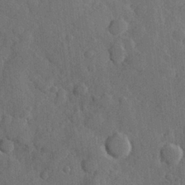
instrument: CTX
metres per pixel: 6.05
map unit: Hve
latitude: 24.3656
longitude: 149.3888
